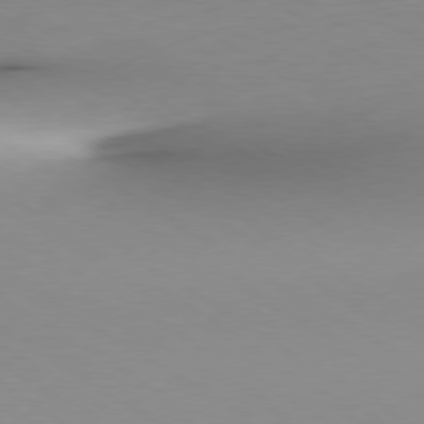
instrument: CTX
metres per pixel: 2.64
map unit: Ap
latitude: -80.2929
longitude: -62.2145
